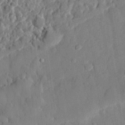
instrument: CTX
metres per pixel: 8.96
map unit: eHh
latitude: 27.6127
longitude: -77.3670
